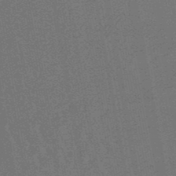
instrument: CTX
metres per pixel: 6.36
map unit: lHb
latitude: -49.2187
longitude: 74.9164
